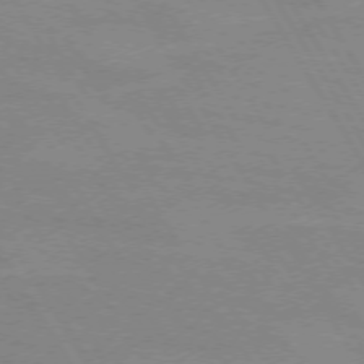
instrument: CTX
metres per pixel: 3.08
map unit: lApd
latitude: 72.1956
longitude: -56.2900
